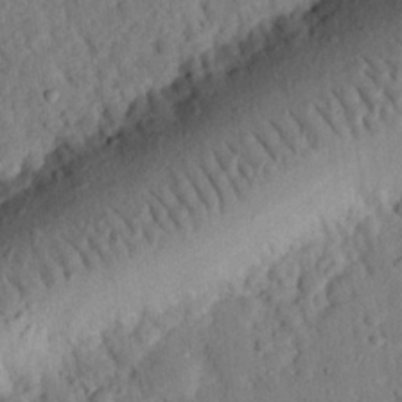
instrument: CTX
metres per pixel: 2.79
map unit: eHh
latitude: 26.0633
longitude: -79.1403
